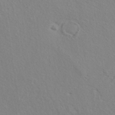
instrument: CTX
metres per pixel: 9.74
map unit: ANa
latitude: 37.4427
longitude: 18.9164
